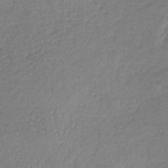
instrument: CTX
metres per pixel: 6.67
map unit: lHb
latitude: -35.2754
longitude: 68.9541
